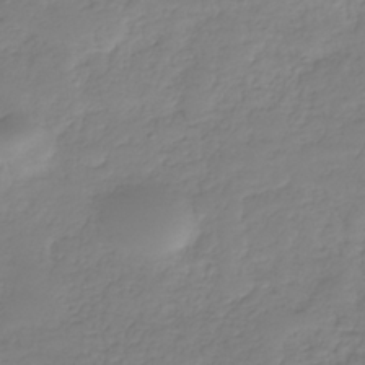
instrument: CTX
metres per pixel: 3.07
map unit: HNhu
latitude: -36.3684
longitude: 32.4818
